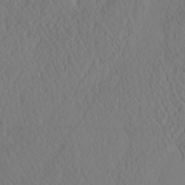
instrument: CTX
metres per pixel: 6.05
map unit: eHh
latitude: -3.2564
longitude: 16.0094
